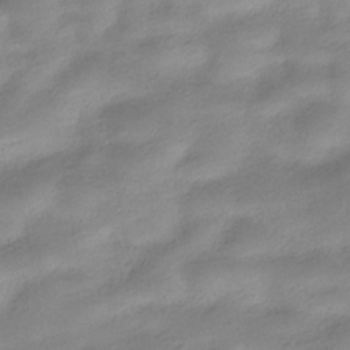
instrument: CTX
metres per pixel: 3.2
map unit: HNhu
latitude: -40.0661
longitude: 95.5588
